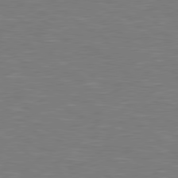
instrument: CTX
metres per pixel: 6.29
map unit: Hpe
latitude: 79.0270
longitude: -125.9150
